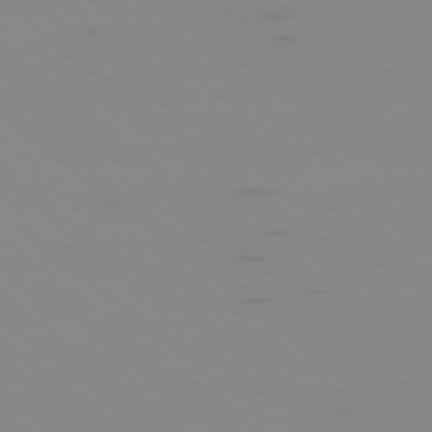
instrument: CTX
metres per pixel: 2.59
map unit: Ap
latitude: -77.8233
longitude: -66.3278
